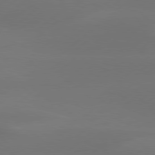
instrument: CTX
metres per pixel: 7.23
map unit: Hpe
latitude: 78.5168
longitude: -130.9136
